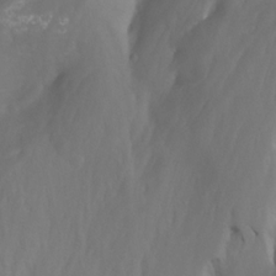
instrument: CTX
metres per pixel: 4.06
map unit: Nhu
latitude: -13.7289
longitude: -65.0648
